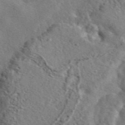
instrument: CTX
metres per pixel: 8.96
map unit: eAb
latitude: 45.3670
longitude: 111.1809
